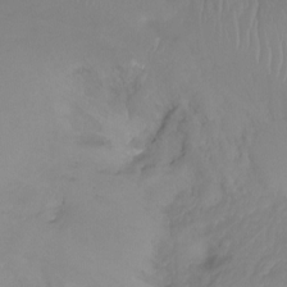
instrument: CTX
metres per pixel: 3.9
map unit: Ht
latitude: -14.9164
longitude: -49.2915
